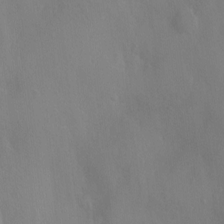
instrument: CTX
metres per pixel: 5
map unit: Ht
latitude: -4.4062
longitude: -25.8583
